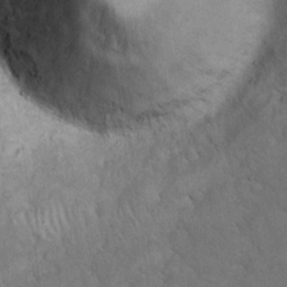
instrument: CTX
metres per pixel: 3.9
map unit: eHh
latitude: 17.9150
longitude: -63.4049
